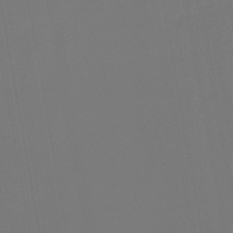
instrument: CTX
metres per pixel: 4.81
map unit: lHb
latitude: -47.0297
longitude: 71.2565
